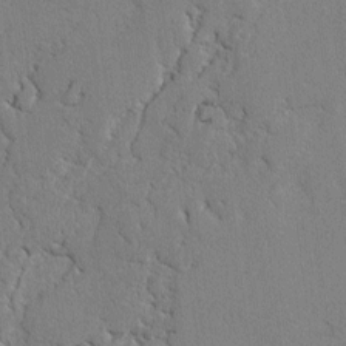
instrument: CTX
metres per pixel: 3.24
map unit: lAvf
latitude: -1.9745
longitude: -108.8191
